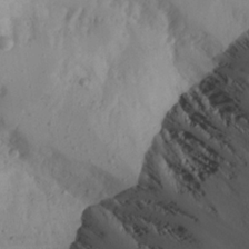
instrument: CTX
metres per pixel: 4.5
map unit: Aa
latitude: 24.7057
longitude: -131.8584
